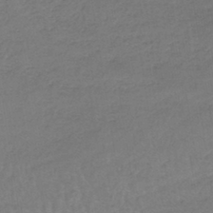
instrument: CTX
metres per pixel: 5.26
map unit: lHb
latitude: -40.7841
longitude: 66.8597
